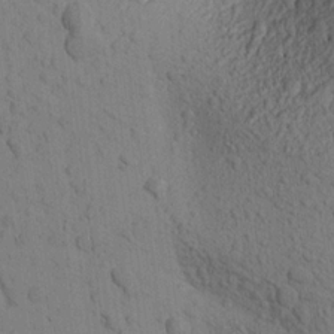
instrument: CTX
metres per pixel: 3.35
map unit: Aa
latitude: 19.9717
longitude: -149.1403
